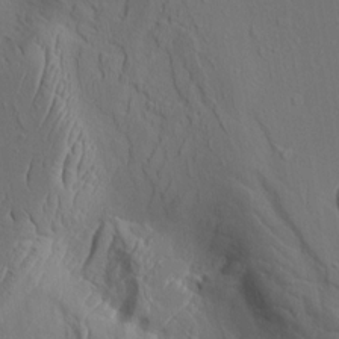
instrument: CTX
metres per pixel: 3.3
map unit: Aa
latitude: 9.0081
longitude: -132.3845
